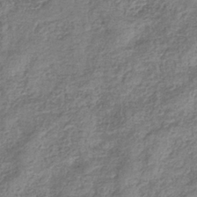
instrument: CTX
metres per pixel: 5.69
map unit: eHb
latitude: -37.1620
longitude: 80.6519
